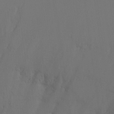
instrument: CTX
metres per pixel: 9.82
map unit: Ht
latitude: -11.6911
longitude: -45.6127
